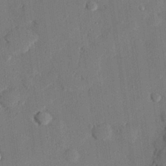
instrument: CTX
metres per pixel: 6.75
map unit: eHh
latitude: 26.7057
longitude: -81.4048
